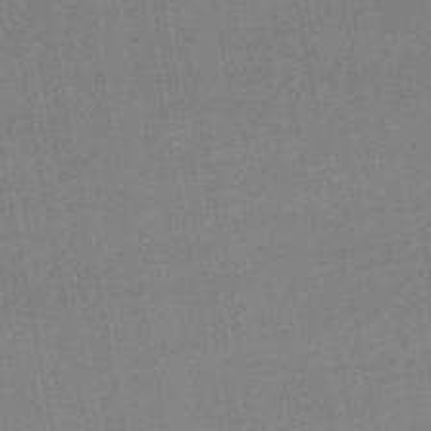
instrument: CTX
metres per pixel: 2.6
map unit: eHb
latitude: -49.8045
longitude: 68.1416
